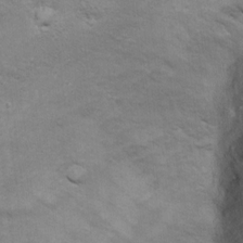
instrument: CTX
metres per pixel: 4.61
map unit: Ht
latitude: 13.1214
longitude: -39.7072
